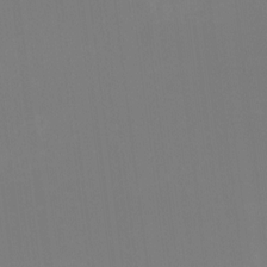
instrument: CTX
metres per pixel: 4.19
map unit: HNhu
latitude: -1.6155
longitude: -5.4237
